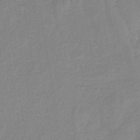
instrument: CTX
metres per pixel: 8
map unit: HNb
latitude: -34.5385
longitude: 59.5399
